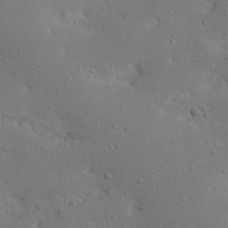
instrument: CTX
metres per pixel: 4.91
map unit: Nhu
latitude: 22.7624
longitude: -72.3279
